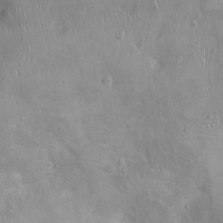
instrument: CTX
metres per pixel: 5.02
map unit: Ht
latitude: -4.2172
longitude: -15.1593
